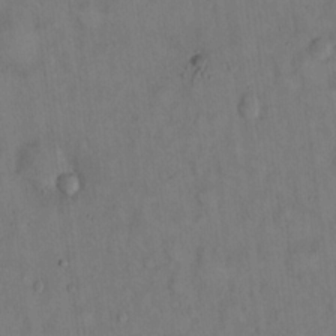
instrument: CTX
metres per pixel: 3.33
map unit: Hto
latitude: 14.2334
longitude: -60.1389
